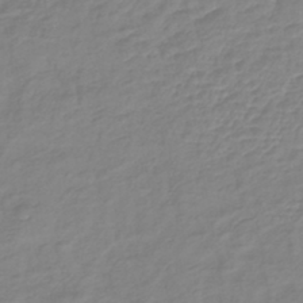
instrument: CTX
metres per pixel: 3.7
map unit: lHb
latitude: -41.0675
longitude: 76.7085
